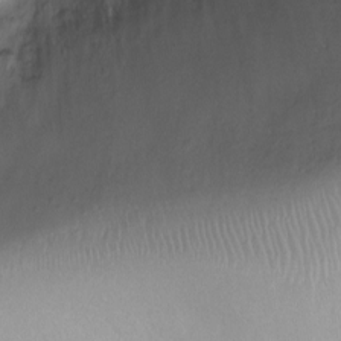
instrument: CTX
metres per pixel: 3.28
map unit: Ht
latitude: -7.1431
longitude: -19.8394
